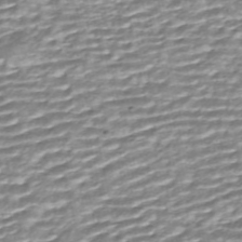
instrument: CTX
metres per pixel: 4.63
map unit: ANa
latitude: -44.4440
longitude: 104.7652
